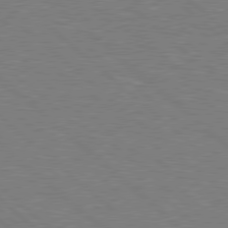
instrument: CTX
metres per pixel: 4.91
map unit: Hpe
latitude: 78.3656
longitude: -152.3845
